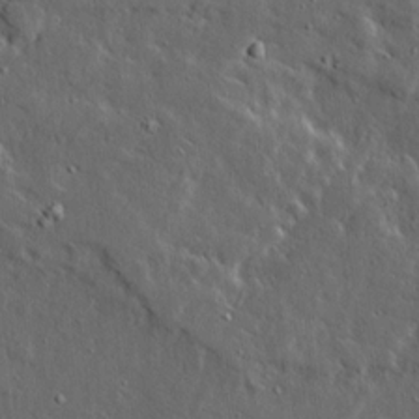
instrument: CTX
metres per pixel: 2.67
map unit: Ave
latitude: 15.3293
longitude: -138.5735
